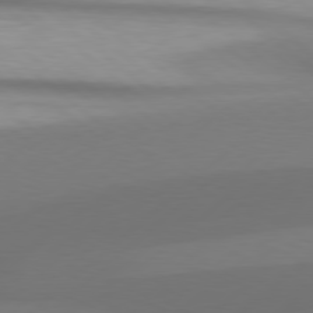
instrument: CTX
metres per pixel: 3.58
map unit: Hpe
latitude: 78.8191
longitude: -132.8002
